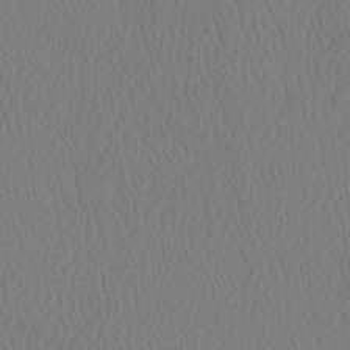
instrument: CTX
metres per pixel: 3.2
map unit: eHh
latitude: -3.3887
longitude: 16.5763
